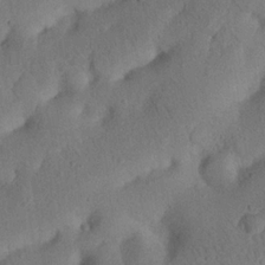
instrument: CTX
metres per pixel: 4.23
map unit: Nhu
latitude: 21.3671
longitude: -74.1956
